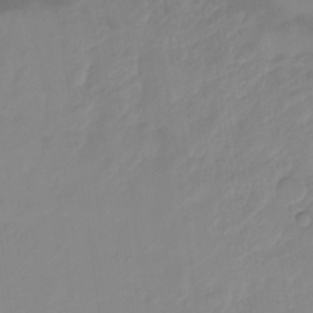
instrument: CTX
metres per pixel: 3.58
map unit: Ht
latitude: -14.3307
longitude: -53.3293
